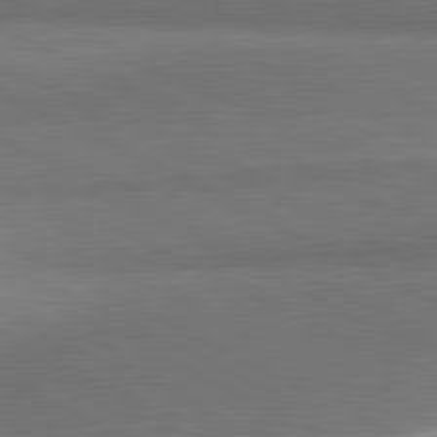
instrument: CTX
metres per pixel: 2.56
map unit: lApd
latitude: 81.7072
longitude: 155.3888
